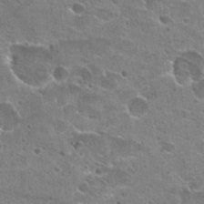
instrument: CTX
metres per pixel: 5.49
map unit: Hto
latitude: 22.9703
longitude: -42.7435
